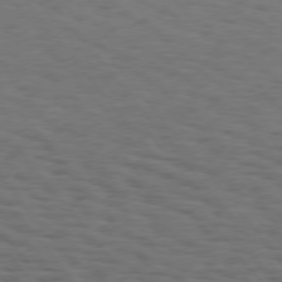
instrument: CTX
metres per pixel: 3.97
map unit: Hpe
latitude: 74.9136
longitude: -134.3467
